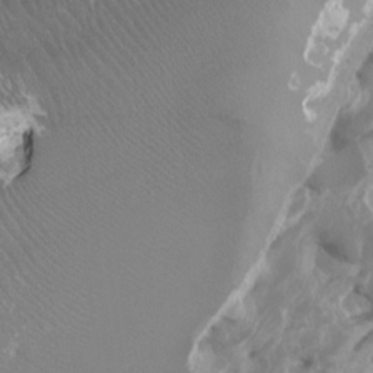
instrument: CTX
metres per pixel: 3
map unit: Ht
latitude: -3.6910
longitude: -26.4979
